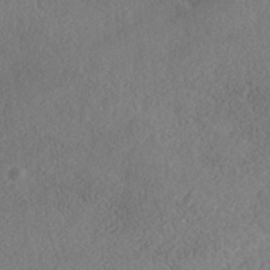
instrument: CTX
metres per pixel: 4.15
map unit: Nhe
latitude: -40.5574
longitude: -110.9325
